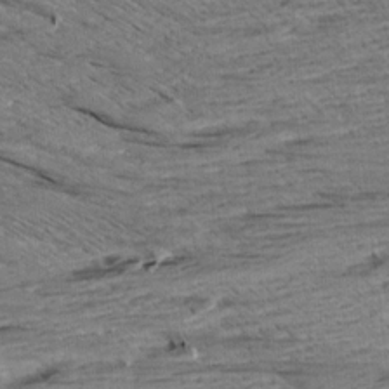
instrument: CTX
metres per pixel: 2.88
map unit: Aa
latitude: 8.6302
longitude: -138.8758
